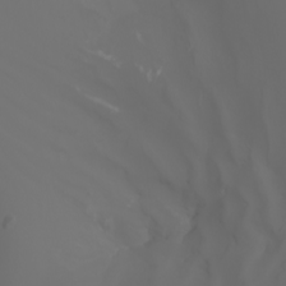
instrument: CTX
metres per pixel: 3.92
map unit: Nhu
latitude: -7.0297
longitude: -85.1970
